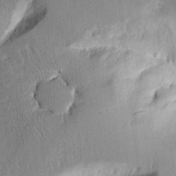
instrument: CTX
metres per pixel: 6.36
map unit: Aa
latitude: 12.4412
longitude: -126.2523
